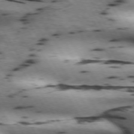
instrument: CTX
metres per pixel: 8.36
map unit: lApd
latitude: 71.8961
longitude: -52.5168
